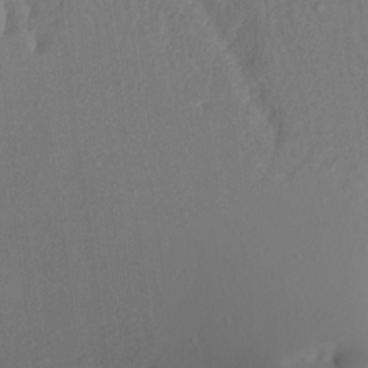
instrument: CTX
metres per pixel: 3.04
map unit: Aa
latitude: 20.3279
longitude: -146.6680
